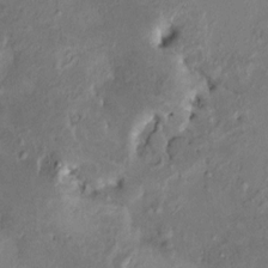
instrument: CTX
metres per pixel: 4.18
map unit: HNhu
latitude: 6.8947
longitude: -0.1389
